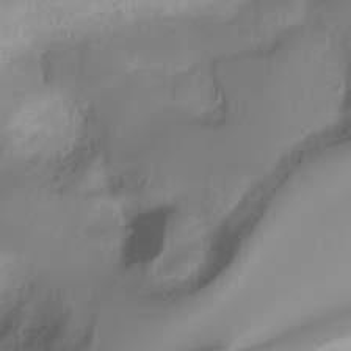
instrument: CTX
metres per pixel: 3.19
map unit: Ht
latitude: -16.6330
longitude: -45.1781
